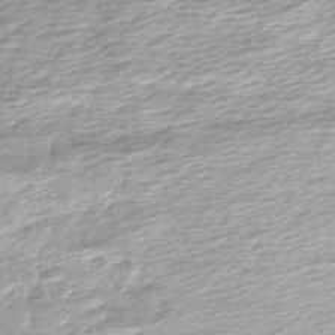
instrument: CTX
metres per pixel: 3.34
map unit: eHh
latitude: -52.6707
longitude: -24.3089
